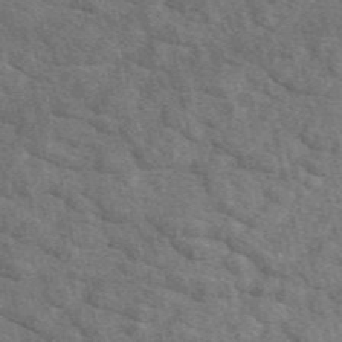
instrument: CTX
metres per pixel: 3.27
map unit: eAb
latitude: 48.8191
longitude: 106.1795
